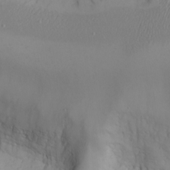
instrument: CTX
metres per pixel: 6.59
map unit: eHh
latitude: -5.1620
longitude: -80.7246
